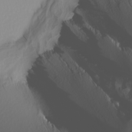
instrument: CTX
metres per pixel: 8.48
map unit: Nhu
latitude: -8.2361
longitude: -95.7639
